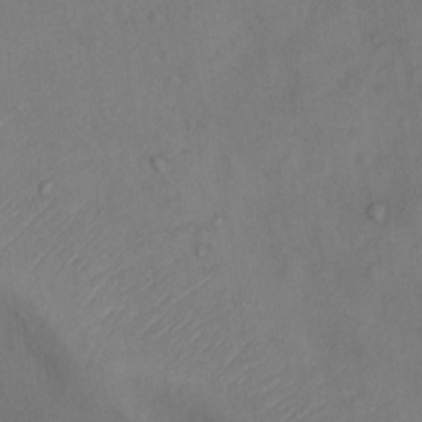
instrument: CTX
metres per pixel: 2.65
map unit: Ht
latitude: 11.6505
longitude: -40.1955
